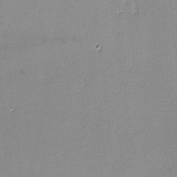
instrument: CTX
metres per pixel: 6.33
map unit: lHvf
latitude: -12.1795
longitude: -102.2144
